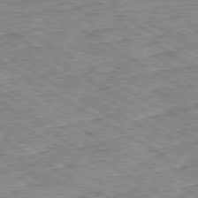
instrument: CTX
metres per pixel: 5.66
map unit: Ap
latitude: -80.0283
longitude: -48.7813
